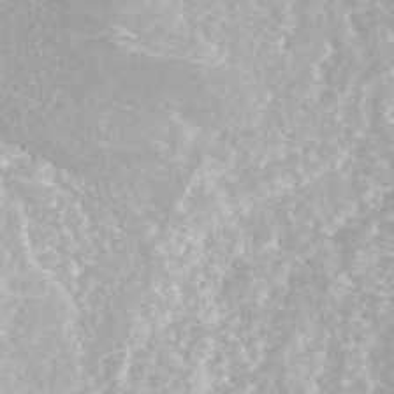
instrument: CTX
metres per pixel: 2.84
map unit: ANa
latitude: 42.7435
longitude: 25.0675
